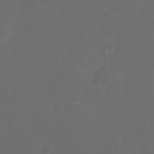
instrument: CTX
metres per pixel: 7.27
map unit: Ht
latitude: 1.9717
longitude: -22.8380
